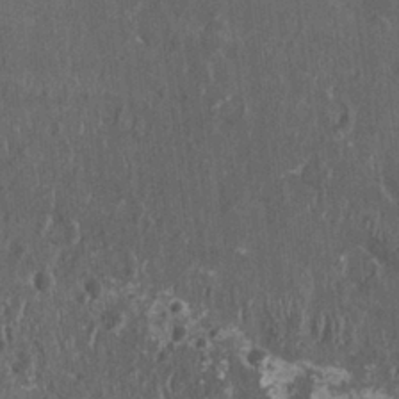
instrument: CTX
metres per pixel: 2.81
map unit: HNhu
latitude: 1.6693
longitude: 0.1039
